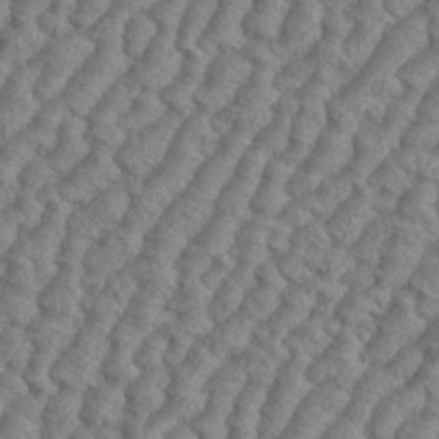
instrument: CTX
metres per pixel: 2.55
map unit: eHh
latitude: 37.3482
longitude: -137.2537
